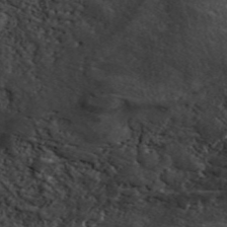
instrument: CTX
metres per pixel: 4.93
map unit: ANa
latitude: 45.8395
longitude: 37.5021
